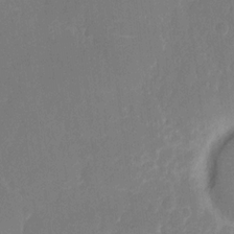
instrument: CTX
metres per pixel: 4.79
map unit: eHh
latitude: 5.6694
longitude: -69.4804
